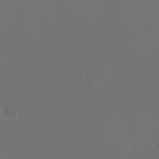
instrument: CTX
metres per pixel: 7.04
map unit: HNhu
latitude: -2.2361
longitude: -3.1592
